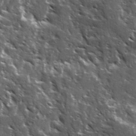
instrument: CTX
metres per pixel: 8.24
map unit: Ave
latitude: 15.4427
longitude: -132.1956
